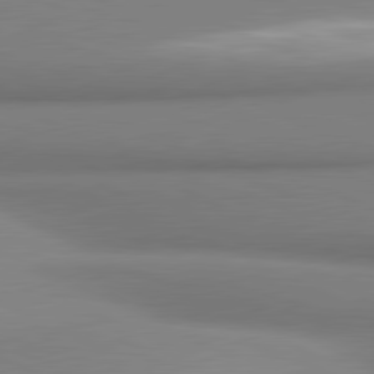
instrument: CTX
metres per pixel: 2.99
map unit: lApd
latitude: 81.0836
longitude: 176.3684
